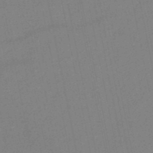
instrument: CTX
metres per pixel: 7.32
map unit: HNb
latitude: -50.1984
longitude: -42.6302
